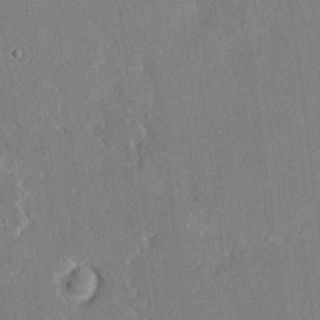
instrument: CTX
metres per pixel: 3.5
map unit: HNhu
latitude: 7.4615
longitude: 2.8407
